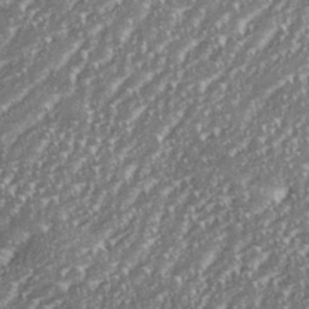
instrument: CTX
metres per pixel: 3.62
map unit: eHh
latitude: 35.7638
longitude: -132.8191
